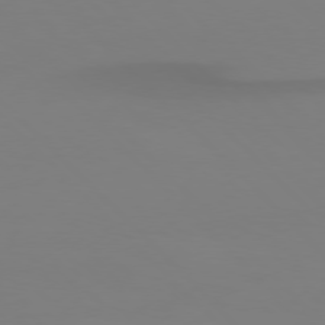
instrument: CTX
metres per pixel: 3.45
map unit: Hpe
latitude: 76.5356
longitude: -132.3278
